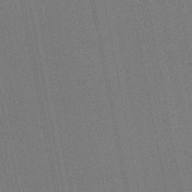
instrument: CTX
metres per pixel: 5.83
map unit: lHb
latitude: -46.2361
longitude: 57.3509
